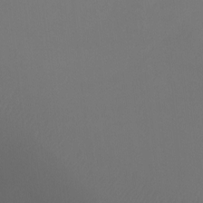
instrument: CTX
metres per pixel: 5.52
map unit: Ht
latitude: -7.8800
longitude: -32.4223
